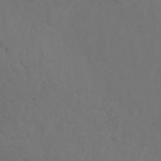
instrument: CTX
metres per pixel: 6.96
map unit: Ht
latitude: -3.1431
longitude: -62.2523
